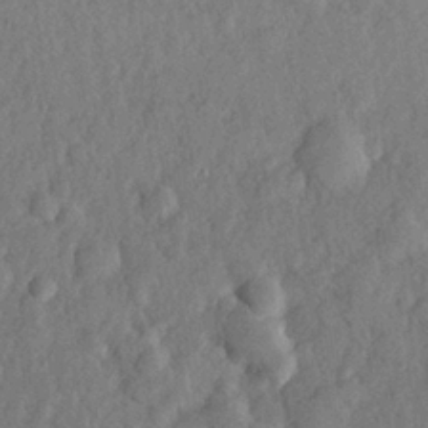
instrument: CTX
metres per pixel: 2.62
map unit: lHvf
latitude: 22.8191
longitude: 144.2928
